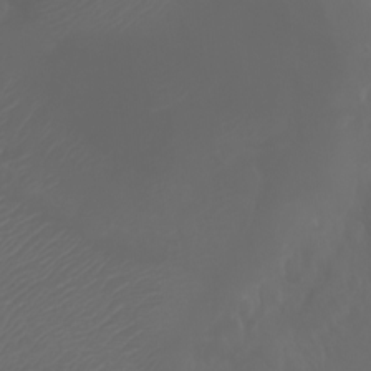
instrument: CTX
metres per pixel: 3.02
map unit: Htu
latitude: -5.1242
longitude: -88.4601
